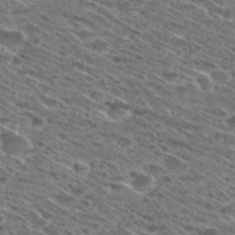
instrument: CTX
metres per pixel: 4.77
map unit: Hto
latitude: 29.1970
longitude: -45.9339
